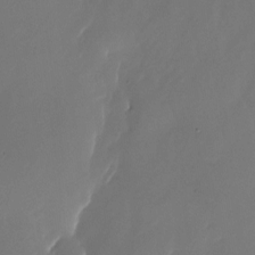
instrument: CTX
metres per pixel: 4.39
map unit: Nhu
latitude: -22.8975
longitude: -72.0633
